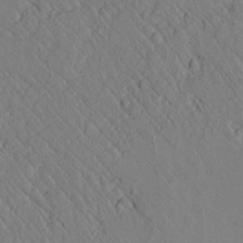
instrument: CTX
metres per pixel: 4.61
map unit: lAvf
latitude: 6.7435
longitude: 159.5588
